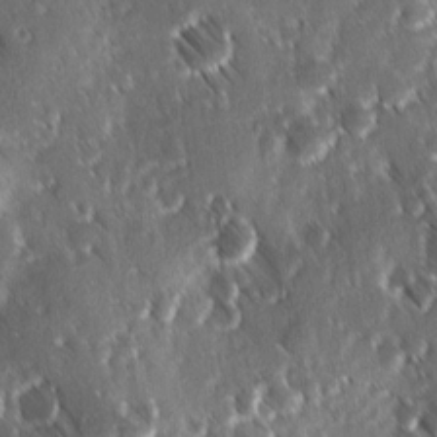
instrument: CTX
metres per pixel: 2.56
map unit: Ave
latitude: 9.0836
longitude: -104.3468
